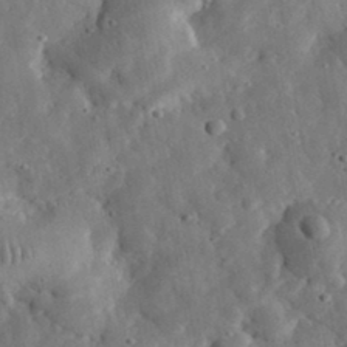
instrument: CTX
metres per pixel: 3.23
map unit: eHh
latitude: 32.9325
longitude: -77.5182
